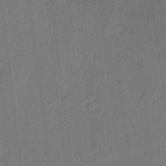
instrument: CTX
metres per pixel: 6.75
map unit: Nhu
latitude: -27.7855
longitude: -71.0458
